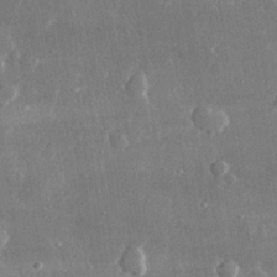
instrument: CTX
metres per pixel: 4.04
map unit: lHvf
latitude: 31.1404
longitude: -89.8584
